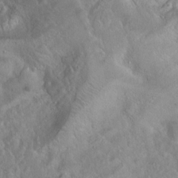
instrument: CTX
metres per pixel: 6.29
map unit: Ht
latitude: -0.5952
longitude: -45.4615
